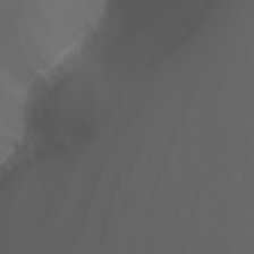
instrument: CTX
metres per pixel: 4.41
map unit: Nhu
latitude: -7.3887
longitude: -85.2726
